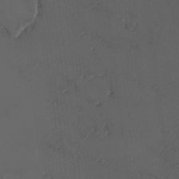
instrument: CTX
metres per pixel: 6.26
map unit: eHh
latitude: -3.4454
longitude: 20.0661
